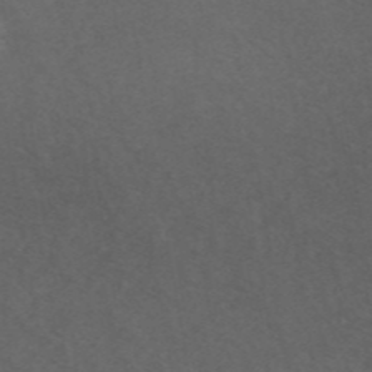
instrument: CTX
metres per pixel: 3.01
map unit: ANa
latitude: 44.2711
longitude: 26.4251
